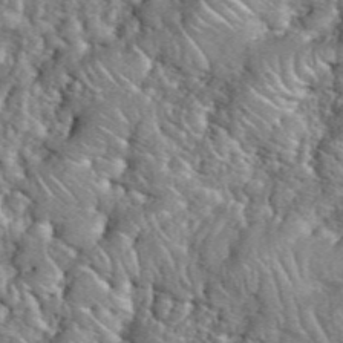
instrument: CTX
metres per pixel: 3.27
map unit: eHh
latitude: 39.2348
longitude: -58.9325
